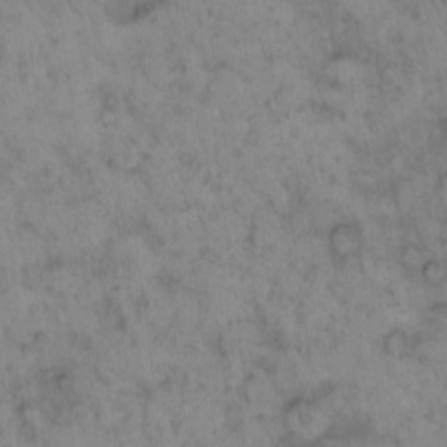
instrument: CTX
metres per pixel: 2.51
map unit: eHh
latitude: 15.0648
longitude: -64.6868
